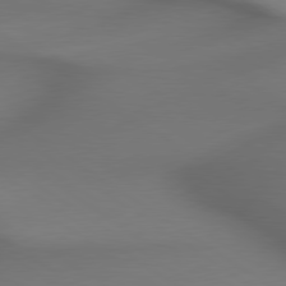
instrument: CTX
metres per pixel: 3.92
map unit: lApd
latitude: 79.4616
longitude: -174.7246
